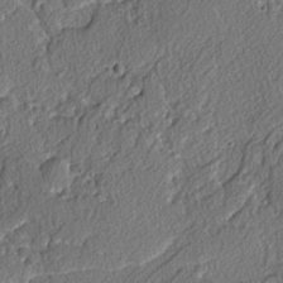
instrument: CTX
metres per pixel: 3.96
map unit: lAvf
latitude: -3.3698
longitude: -109.0269
